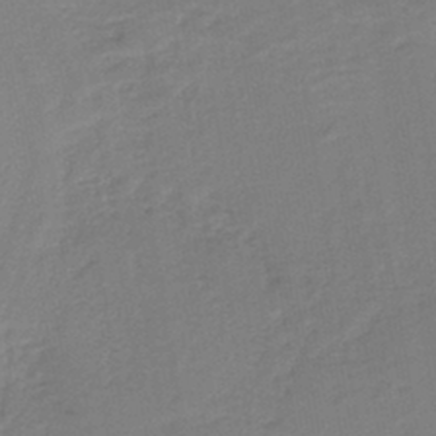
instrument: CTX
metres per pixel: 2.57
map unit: HNb
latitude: -42.1038
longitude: 51.3887
